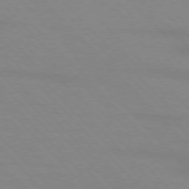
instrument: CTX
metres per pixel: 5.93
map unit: lApd
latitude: 76.1955
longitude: -85.3860
